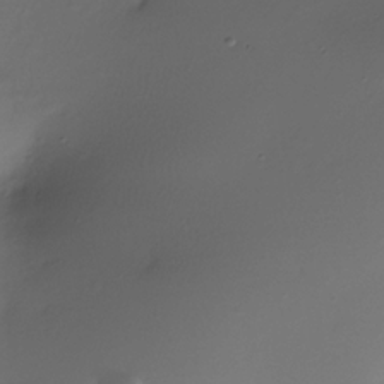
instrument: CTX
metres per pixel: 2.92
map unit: Nhe
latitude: -35.9745
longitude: -117.5371
